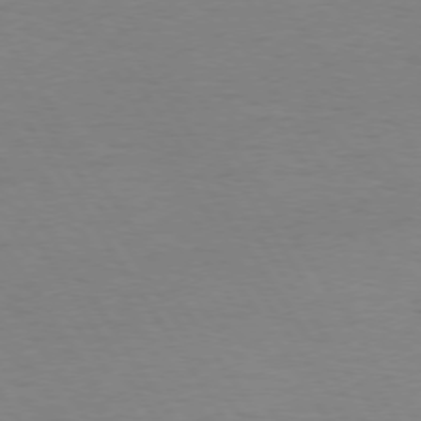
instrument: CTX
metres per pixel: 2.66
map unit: Hpe
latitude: 73.8962
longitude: -129.8394
